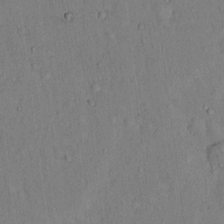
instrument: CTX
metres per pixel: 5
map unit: Hto
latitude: 14.0444
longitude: -58.6113
